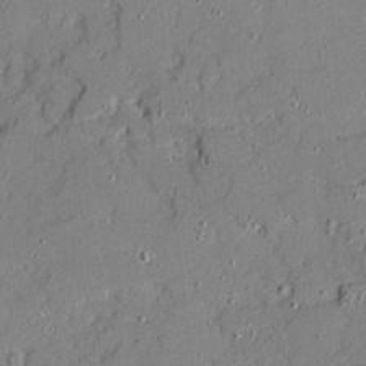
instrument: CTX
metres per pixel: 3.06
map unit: Ave
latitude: 18.8380
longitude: -128.1956
